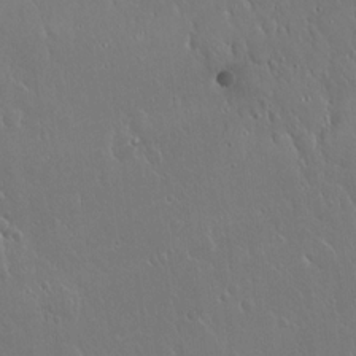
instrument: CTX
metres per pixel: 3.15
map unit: Hto
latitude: 17.9150
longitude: -58.5168
